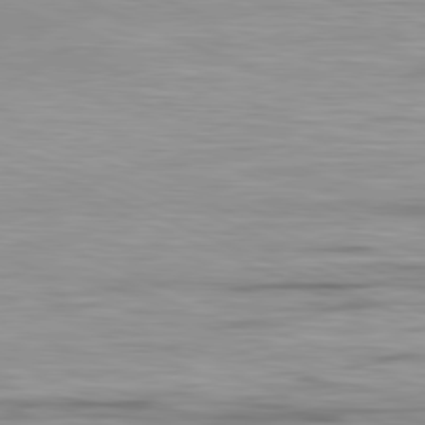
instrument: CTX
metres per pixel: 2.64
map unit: Ap
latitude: -81.9367
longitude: -74.8002
